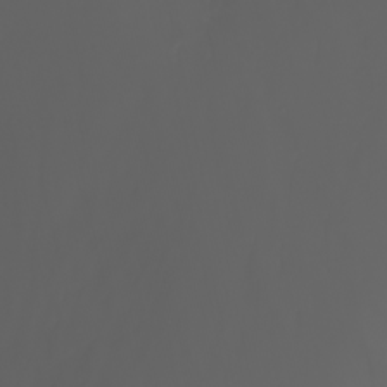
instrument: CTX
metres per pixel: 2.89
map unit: Nhu
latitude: -7.6910
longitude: -84.5168
